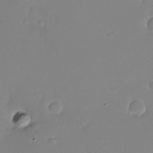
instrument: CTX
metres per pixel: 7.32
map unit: Nhu
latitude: -26.0661
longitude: -72.6680
